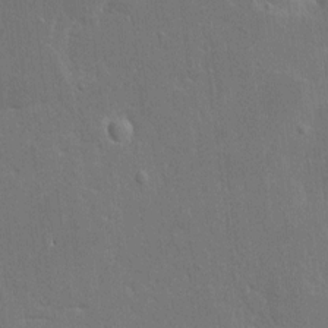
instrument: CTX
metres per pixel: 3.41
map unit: HNhu
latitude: 4.0444
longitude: 4.0850
